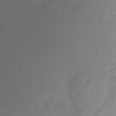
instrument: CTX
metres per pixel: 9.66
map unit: Ht
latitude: -6.0472
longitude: -29.9339
